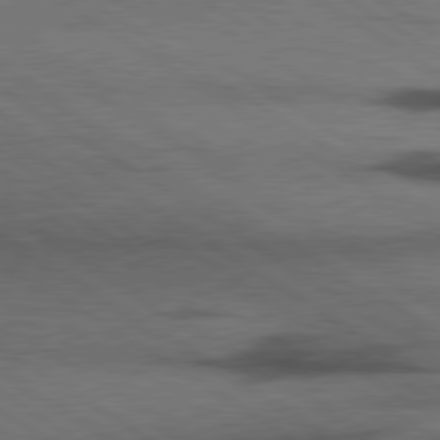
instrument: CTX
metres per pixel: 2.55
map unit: lApd
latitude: 79.6883
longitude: 168.1983
